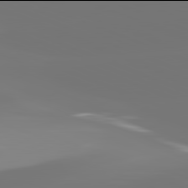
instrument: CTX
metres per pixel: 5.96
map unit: lApd
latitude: 81.9906
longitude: -150.4034
